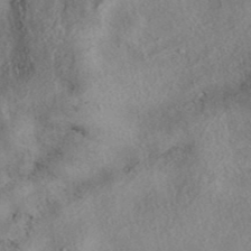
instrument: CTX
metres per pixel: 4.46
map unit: eAb
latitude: 39.4993
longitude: 112.8975
